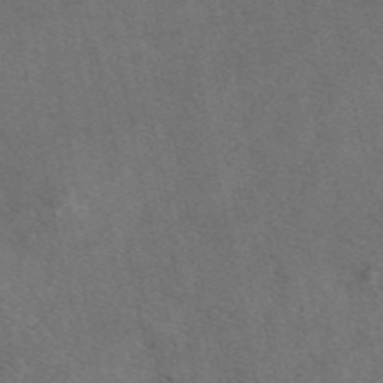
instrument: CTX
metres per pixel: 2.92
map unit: eAb
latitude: 46.6302
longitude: 111.5588
